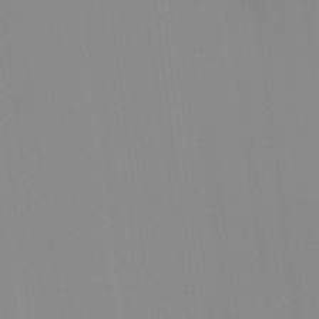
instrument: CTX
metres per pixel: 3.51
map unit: Nhu
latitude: -0.0283
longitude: -78.8758
